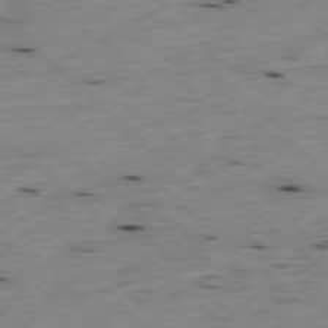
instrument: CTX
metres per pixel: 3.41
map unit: Ap
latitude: -77.7856
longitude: -89.2915
